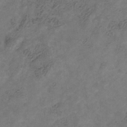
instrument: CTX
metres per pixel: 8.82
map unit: Hve
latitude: -35.0486
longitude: 89.9367
